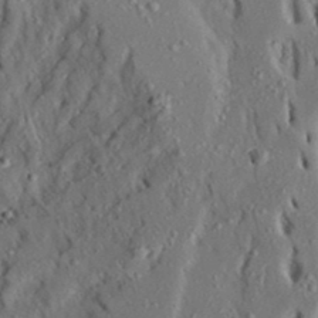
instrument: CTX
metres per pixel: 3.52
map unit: Ave
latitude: 23.6316
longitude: -131.1215
